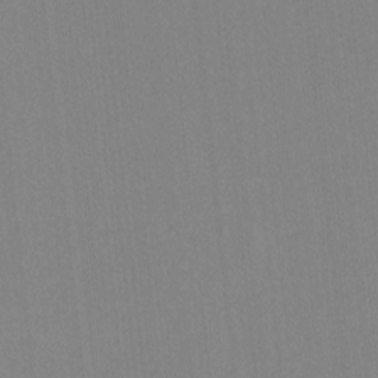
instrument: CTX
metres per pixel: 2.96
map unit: lHvf
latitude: -11.5399
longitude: -103.4237
